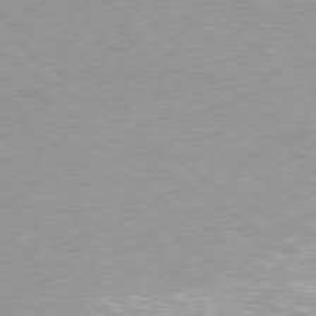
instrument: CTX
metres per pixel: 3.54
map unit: Ap
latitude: -79.5021
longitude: -67.2537
